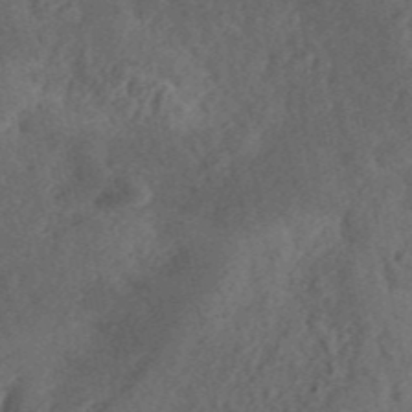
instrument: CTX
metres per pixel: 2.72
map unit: ANa
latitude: 42.2712
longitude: 51.6532
